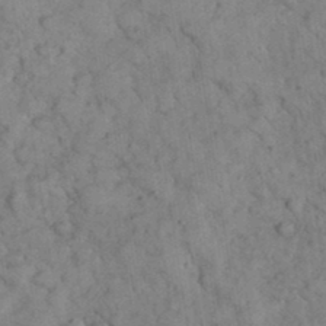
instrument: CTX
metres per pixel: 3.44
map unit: eHh
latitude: 36.6491
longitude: -67.7638
